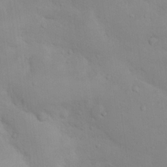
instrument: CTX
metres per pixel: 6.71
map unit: Nhu
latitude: 13.2159
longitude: -27.8395
